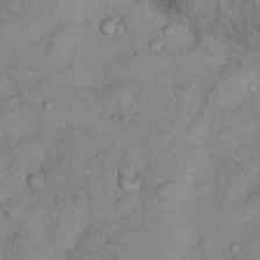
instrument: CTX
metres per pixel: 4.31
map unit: Nhu
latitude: 14.0255
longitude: -28.9891
